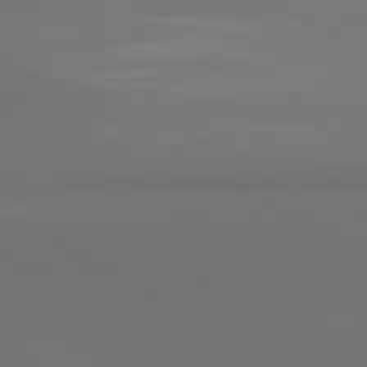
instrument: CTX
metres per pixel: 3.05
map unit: lApd
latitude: 81.3671
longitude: 152.2361
